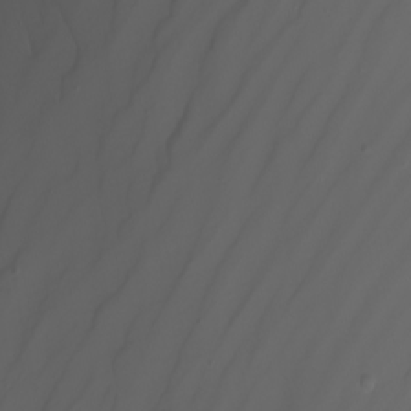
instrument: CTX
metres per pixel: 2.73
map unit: Nhu
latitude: -7.7099
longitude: -82.2900
